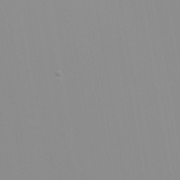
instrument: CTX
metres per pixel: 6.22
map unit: Nhu
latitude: -0.3118
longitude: -78.2523
